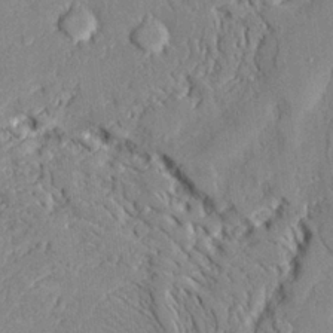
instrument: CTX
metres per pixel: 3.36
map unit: Ave
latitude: 22.5546
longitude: -129.1592
